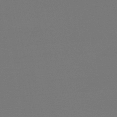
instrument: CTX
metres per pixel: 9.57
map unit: HNb
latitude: -47.1242
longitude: -44.1011
